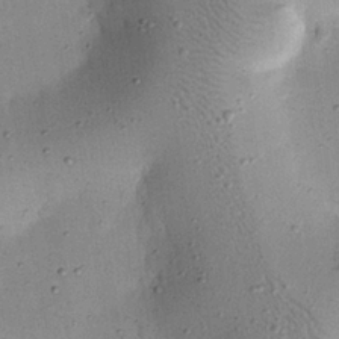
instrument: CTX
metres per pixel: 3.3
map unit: eHh
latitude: 24.9135
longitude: -71.2159
